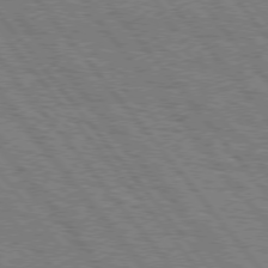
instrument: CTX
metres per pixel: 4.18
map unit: Hpe
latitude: 75.5560
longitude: -153.1781
